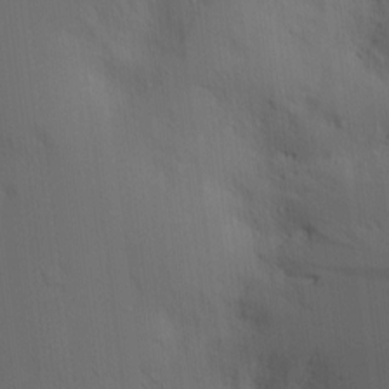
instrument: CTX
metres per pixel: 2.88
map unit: Nve
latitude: -7.4076
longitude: 175.3509
